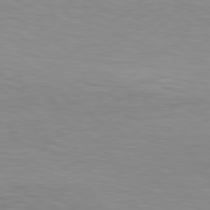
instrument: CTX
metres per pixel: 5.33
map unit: Hpe
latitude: 78.4979
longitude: -121.8395
